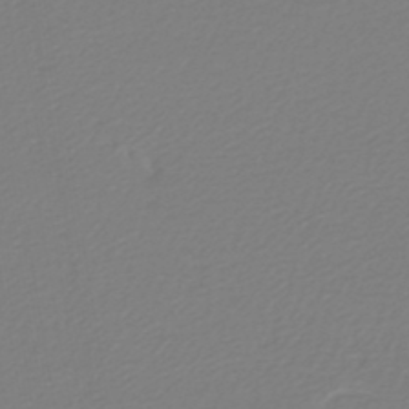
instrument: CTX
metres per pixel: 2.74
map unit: lHb
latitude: -45.8611
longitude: 70.9353
